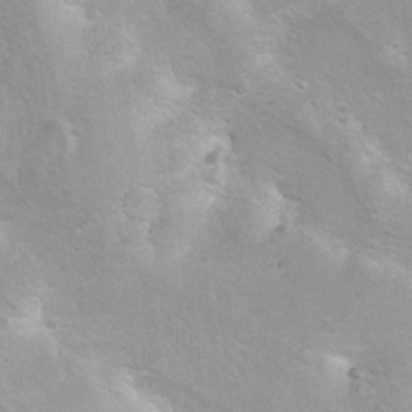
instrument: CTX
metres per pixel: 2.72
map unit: Hto
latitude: 7.7827
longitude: -30.7436
